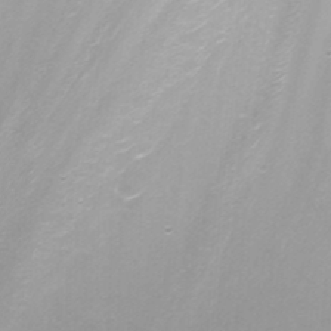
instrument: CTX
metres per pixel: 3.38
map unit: Nhu
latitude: -4.6896
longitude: -75.1214
